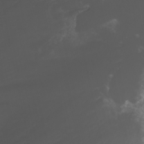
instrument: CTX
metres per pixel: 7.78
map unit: Nhu
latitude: -11.8044
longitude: -74.3656
